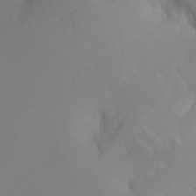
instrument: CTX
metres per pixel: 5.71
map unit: Nhu
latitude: -6.7274
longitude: -88.7625
